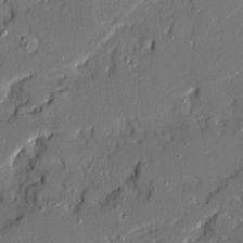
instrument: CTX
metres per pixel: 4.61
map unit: Ave
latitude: 19.1970
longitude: -128.2711
